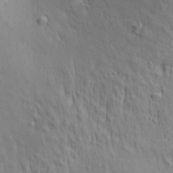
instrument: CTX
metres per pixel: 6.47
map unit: Aa
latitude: 28.1200
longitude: -138.7057
